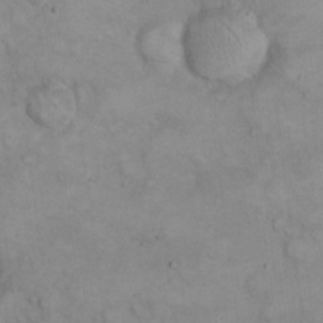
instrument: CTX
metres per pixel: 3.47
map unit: eHh
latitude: 21.3860
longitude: -59.9150
